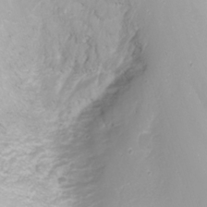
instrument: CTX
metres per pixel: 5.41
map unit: Nhu
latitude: -9.1431
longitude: -79.8773
